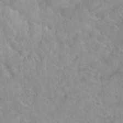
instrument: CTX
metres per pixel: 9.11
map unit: Hto
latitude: 39.0458
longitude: -42.8569
